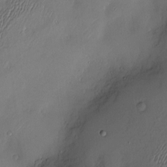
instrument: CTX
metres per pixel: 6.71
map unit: Hve
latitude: -11.0487
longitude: 173.6344
